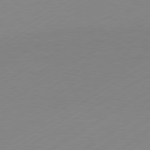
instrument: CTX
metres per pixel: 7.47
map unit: Hpe
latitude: -81.5966
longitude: 13.9367
